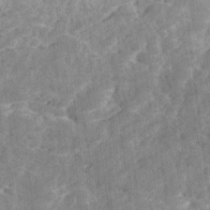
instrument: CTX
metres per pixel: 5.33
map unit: Ave
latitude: 18.3656
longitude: -135.3859
